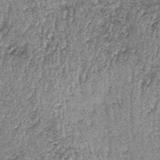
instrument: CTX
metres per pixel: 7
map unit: lHb
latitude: -38.7463
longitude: 66.9920
